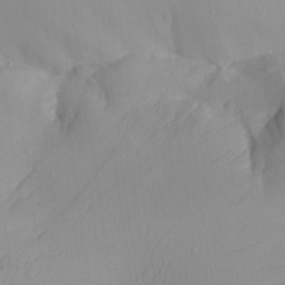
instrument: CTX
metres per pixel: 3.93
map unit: Aa
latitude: 28.2333
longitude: -133.8583
